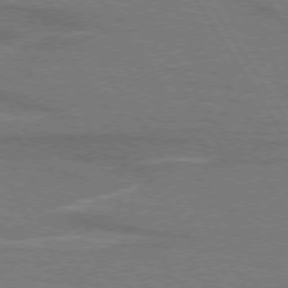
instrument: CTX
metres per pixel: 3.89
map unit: lApd
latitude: 74.1011
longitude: -65.9906
